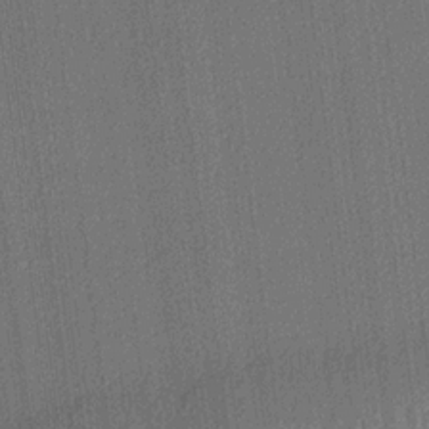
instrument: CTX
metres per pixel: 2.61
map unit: lHvf
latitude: 20.8380
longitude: 141.7666
